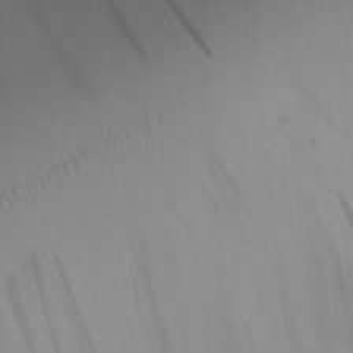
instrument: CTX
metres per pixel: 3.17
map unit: Aa
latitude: 25.7449
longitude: -132.9892
